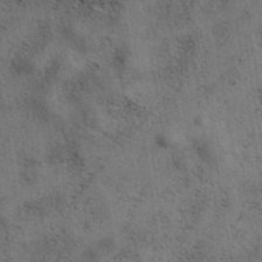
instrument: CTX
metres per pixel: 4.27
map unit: eAb
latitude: 38.6679
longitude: 112.7652
